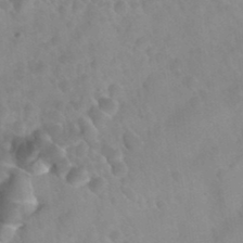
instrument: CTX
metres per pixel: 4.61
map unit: Nhu
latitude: 26.2334
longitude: -54.8947
